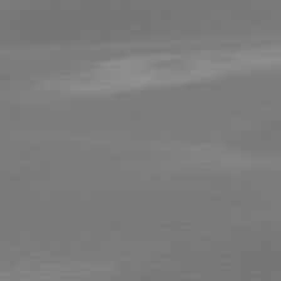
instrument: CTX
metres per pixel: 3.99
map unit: lApd
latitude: 81.5182
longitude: -162.9703
